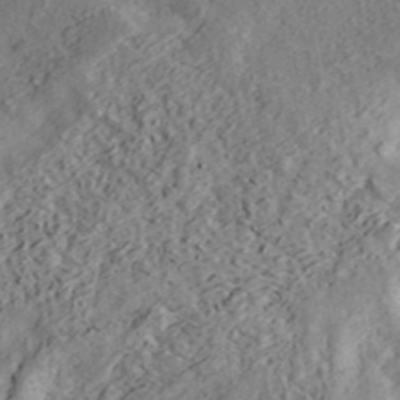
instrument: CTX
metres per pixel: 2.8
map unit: ANa
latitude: 41.4426
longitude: 50.4628
